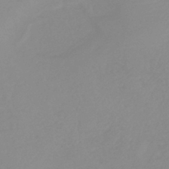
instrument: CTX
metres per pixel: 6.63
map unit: lHb
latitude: -41.6911
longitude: 77.6533
